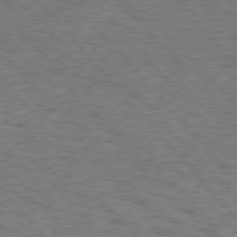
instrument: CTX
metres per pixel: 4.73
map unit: Hpe
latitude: 75.9339
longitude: -135.8961
